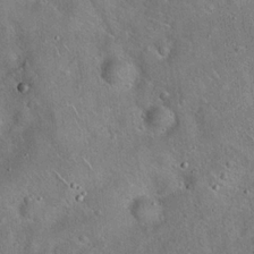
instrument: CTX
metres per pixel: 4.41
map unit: Hto
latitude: 18.0255
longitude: -52.5357
